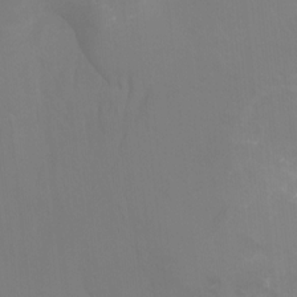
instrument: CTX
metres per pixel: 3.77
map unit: Nhu
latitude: -14.2929
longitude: -55.3482
